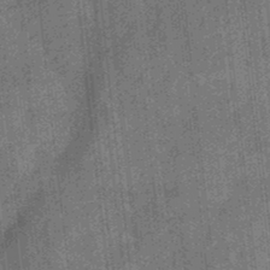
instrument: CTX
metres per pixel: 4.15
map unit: eHb
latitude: -35.2565
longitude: 78.9919
